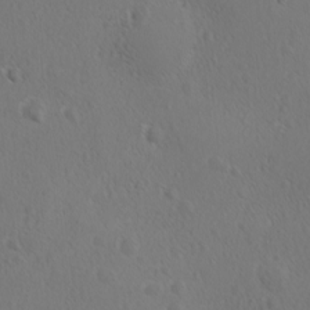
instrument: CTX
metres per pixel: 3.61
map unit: Ave
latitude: -8.2928
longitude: -121.4994
